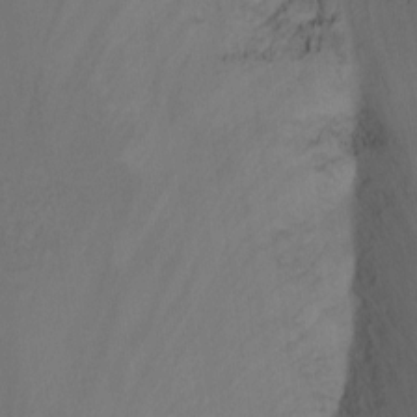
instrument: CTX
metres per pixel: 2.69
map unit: Nhu
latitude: -12.3495
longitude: -62.3468
